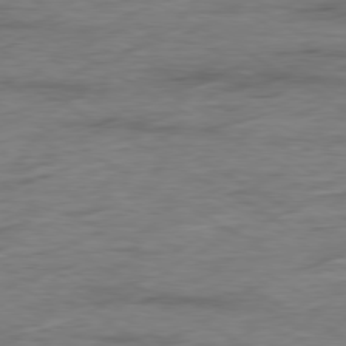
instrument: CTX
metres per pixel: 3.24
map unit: Ap
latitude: -79.7099
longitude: -83.9339
